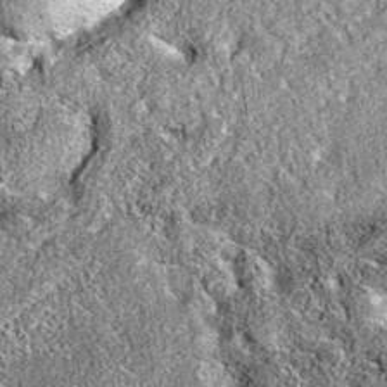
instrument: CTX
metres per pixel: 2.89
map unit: eAb
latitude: 36.3278
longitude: 110.6896
